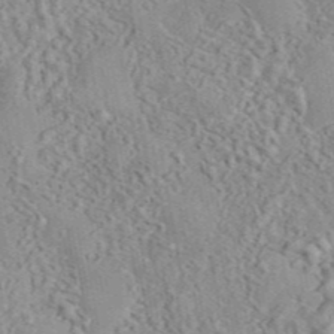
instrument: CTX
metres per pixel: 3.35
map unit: eAb
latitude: 44.2522
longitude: 117.0108
